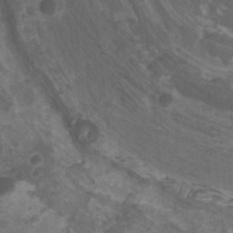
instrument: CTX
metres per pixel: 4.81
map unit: HNhu
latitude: 2.1955
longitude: 3.5210
